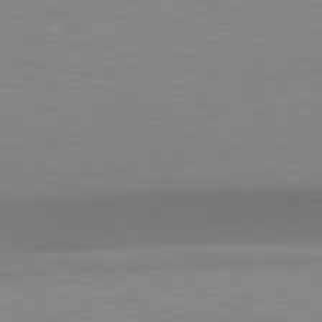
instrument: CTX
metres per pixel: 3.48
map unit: lApd
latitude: 79.5182
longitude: -92.8380
